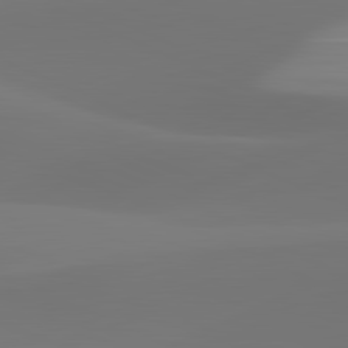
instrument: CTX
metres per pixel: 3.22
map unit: lApd
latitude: 81.8016
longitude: 128.7085
